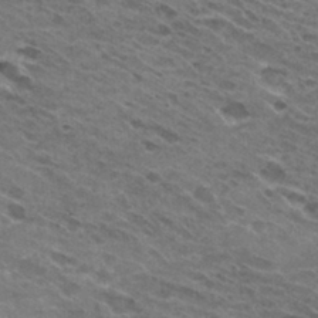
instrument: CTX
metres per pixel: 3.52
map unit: Hto
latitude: 30.6869
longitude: -45.2159
